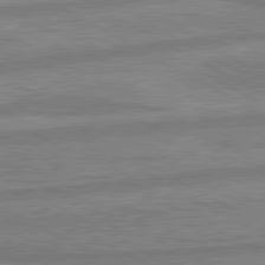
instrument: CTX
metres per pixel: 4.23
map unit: lApd
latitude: 80.3467
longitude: -171.5560
